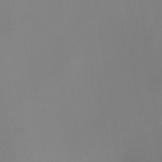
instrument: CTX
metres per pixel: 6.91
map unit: HNhu
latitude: 8.3278
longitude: 8.5952
